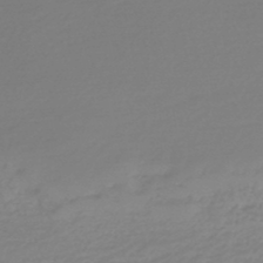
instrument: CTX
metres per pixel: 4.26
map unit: lHb
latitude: -46.4629
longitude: 61.7478
